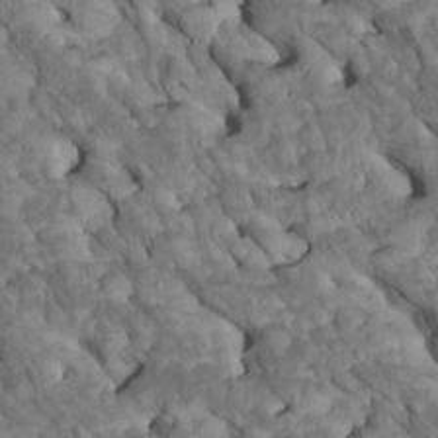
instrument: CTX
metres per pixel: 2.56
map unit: Htu
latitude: 1.5938
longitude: 144.1606
